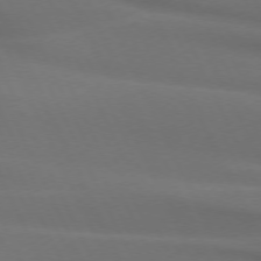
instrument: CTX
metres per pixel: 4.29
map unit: lApd
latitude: 72.5546
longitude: -48.8002
